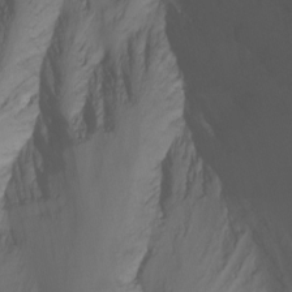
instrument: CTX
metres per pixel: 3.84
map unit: Nhu
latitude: -7.5777
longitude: -52.2901
